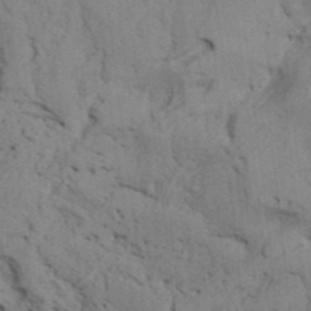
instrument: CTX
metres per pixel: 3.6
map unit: Aa
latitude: 32.6490
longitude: -135.5560
